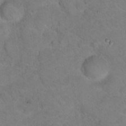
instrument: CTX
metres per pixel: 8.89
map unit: Hto
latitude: 16.8002
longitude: -37.6127
